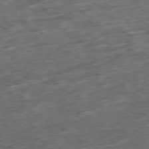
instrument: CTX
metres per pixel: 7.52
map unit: Ap
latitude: -79.2754
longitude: -58.2900
